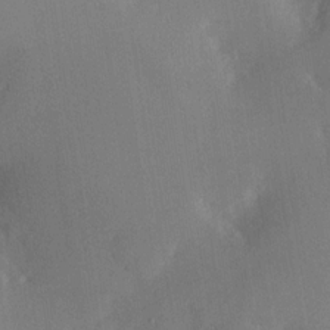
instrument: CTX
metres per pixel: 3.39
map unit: Nhe
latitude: -31.5588
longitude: -117.4426
